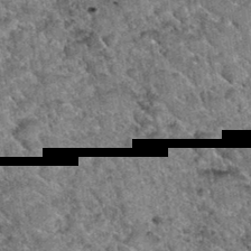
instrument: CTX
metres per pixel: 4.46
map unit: Hto
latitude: 35.1403
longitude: -52.4790
